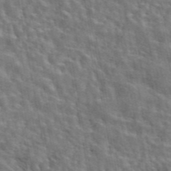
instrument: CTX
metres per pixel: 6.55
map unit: eAb
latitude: 43.8017
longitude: 113.5399
